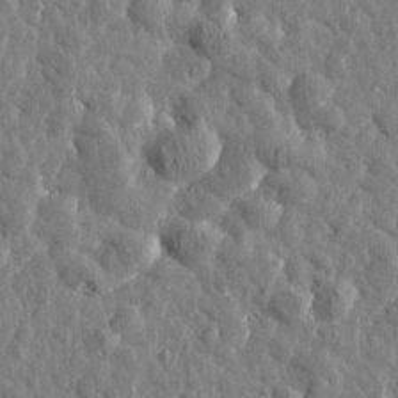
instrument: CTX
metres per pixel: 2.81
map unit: Htu
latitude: 1.2726
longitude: -179.1592
